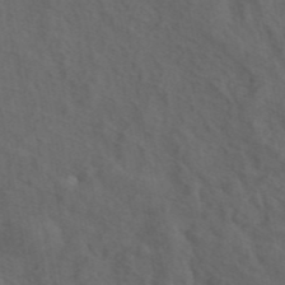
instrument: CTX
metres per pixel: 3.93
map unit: ANa
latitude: 44.6490
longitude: 27.0675
